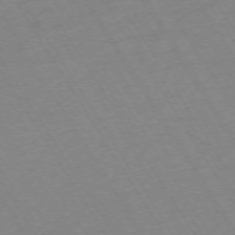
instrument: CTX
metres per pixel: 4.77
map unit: Ap
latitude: -73.3320
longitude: -71.8394
